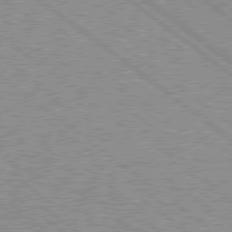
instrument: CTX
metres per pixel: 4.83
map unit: Hpe
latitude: 78.5735
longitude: -169.0459
